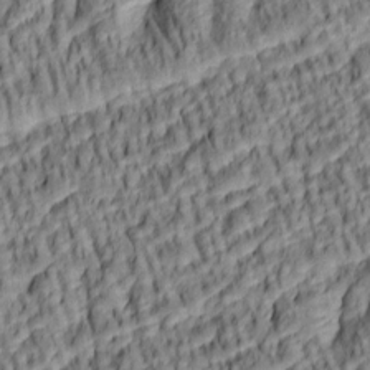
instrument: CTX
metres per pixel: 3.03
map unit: lAa
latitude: 5.4804
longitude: -115.6882
